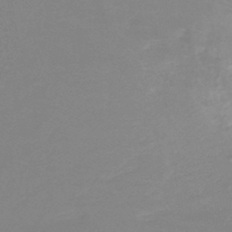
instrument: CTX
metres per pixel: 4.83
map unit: lHb
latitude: -44.2928
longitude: 53.5588
